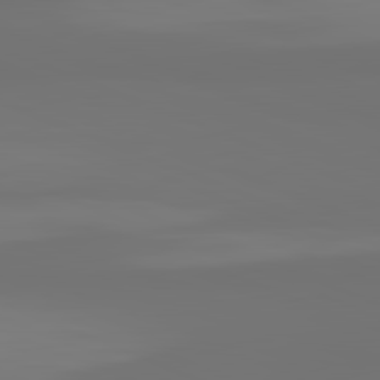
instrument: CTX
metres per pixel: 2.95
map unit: lApd
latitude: 82.2144
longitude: 155.3888
